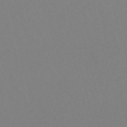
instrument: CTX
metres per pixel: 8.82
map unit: Nve
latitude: -56.7463
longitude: 52.3684
